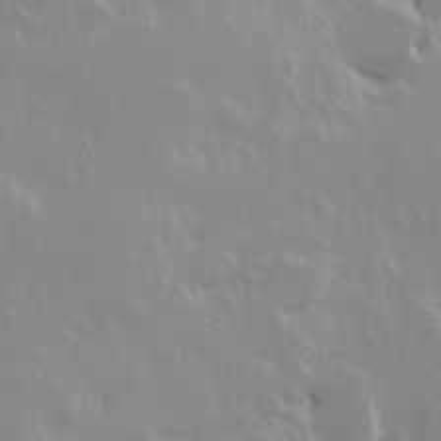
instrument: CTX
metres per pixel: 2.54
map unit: Hve
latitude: 23.9528
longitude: 145.7289
